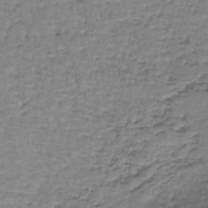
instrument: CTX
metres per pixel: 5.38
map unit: lHb
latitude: -44.5952
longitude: 58.3873
